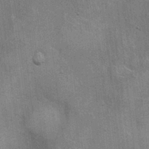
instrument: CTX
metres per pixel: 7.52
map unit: Ht
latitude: -3.5021
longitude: -15.2537
